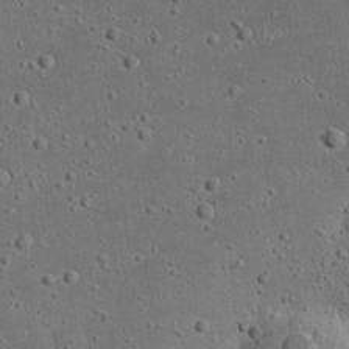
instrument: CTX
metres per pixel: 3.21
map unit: eHh
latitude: 23.2726
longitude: -69.8017
